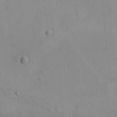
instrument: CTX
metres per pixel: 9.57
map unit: eHh
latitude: -9.6533
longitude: -66.9891
